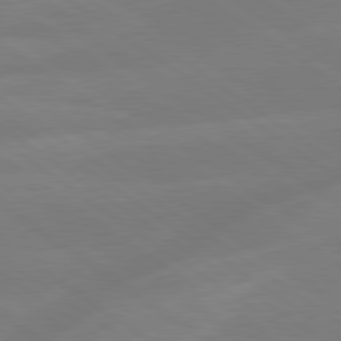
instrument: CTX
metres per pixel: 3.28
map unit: lApd
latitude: 79.3671
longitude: -142.3656
